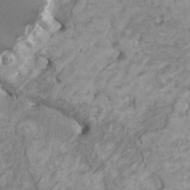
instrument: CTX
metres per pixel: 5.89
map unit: HNhu
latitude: 3.9717
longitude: -2.2711
